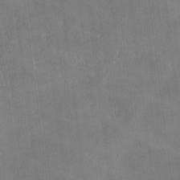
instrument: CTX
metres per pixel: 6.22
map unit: lHvf
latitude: -9.5210
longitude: -101.6316
